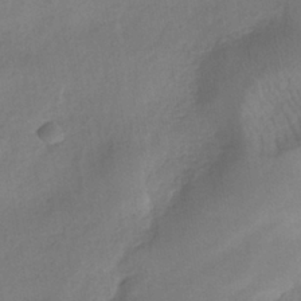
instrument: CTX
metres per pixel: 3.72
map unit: eHh
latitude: -39.9556
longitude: -26.1956
